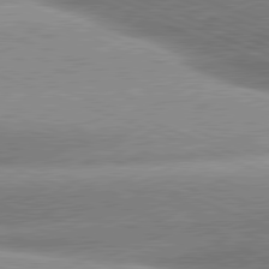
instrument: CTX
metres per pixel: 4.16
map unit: lApd
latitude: 80.8380
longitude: -157.9150
